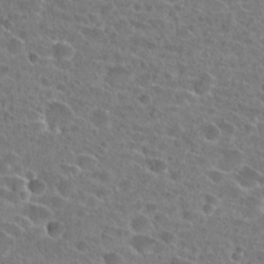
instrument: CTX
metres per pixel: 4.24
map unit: Hto
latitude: 24.7435
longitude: -45.8205
